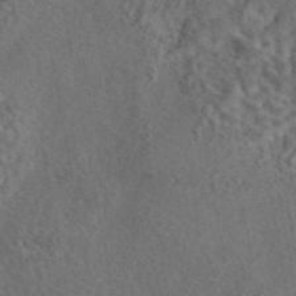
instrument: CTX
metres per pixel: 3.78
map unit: eAb
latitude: 43.7828
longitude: 115.8800
